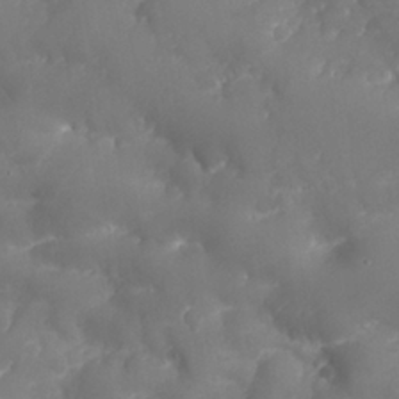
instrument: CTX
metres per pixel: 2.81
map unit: Nhu
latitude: 25.8394
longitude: -63.4805
